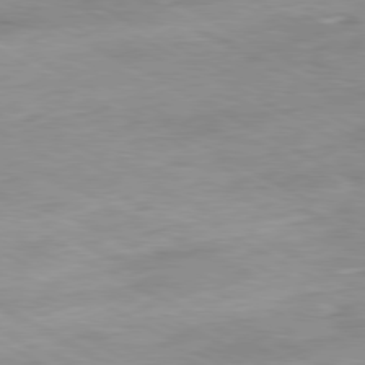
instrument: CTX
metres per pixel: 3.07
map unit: Ap
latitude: -80.7086
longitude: -81.0080
